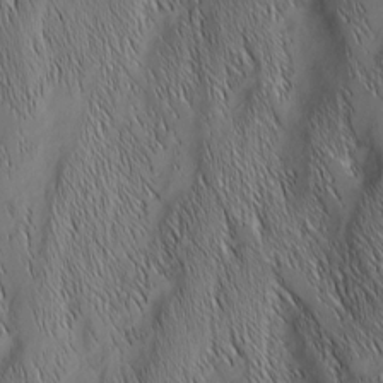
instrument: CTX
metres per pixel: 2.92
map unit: Nhu
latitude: -6.5762
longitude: -151.7638
